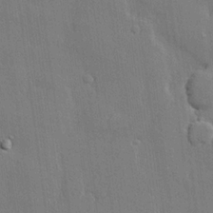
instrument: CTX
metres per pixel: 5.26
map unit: lHvf
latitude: 21.5371
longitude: 146.8030
